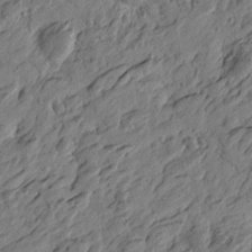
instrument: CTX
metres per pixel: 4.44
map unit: Htu
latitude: -3.8800
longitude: -179.7828
